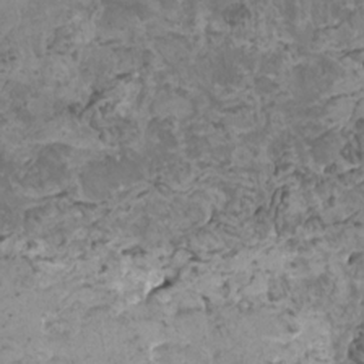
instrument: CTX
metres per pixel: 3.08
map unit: HNhu
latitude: 0.1388
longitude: 2.4629
